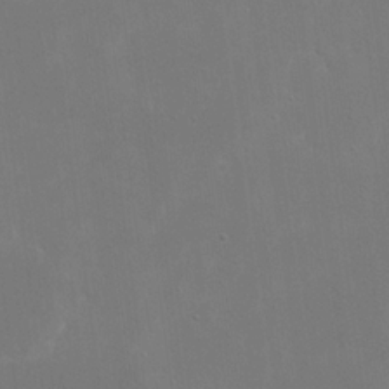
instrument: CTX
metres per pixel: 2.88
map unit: eHh
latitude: 19.8772
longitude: -69.4238
